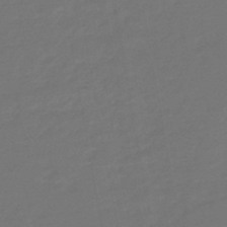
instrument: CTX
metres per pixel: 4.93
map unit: eHb
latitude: -47.5399
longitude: 88.4629
